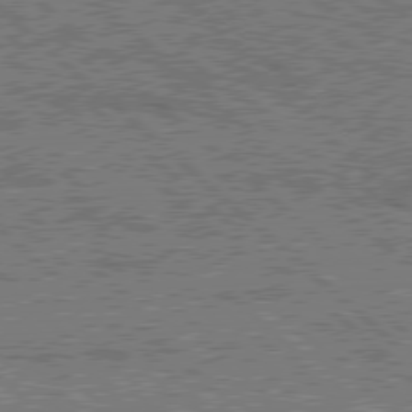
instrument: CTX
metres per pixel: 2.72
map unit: Hpe
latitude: 78.3279
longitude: -159.1025
